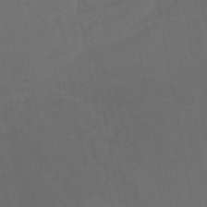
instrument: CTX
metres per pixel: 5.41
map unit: HNhu
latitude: -45.8989
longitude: 93.1809
